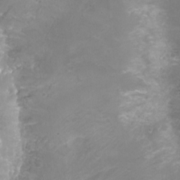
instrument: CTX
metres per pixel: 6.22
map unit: Nhu
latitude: 4.0444
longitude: -17.5560
